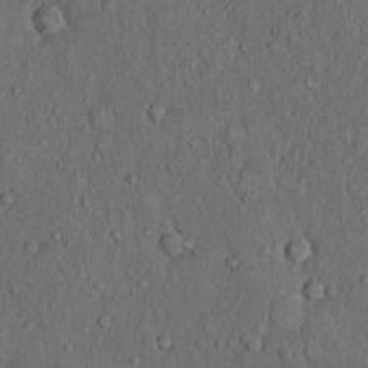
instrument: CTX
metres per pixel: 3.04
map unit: Hto
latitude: 10.5924
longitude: -59.7639
